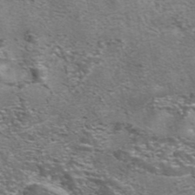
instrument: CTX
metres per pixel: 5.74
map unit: eAb
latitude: 42.1956
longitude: 105.7666
